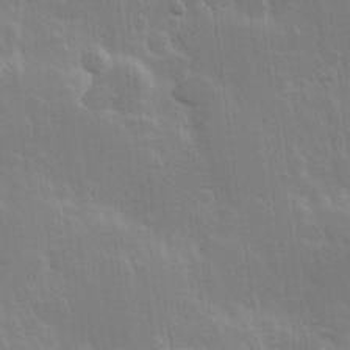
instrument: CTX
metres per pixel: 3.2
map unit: Hve
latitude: 23.0647
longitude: 147.1620
